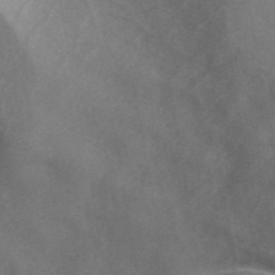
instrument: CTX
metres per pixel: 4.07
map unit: ANa
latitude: 44.8569
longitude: 23.9178
